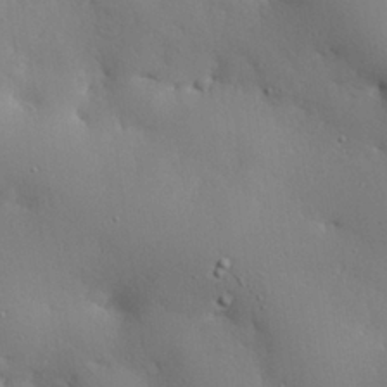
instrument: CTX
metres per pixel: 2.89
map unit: eHh
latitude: 28.3845
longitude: -82.4978
